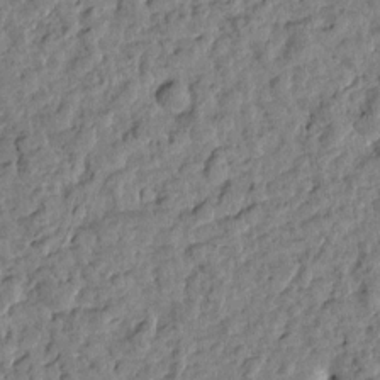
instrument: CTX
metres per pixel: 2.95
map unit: Htu
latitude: 0.9702
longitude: -179.4994
